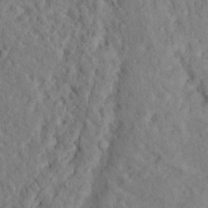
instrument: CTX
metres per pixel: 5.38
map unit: Nhu
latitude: 16.1200
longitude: -31.1781
